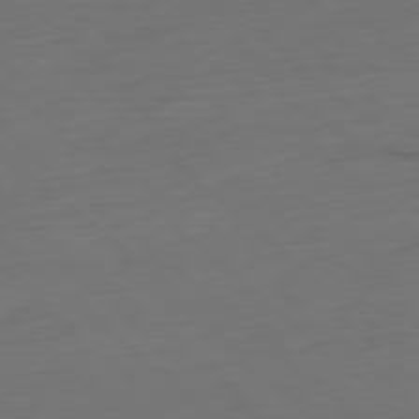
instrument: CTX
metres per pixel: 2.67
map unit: Ap
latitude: -78.4818
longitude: -61.2915
